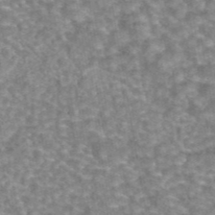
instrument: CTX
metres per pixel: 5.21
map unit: eAb
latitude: 44.0444
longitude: 107.0109
